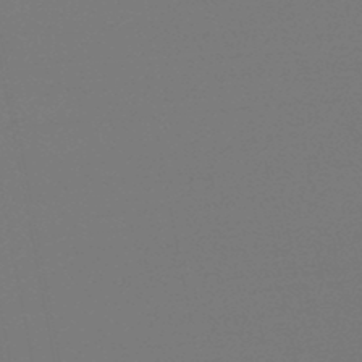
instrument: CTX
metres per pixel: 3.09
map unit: lHb
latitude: -47.2187
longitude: 69.4076
